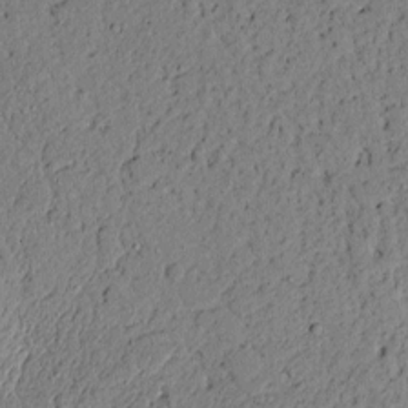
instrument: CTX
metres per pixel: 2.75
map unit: lAvf
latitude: 4.8002
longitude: 167.4076
